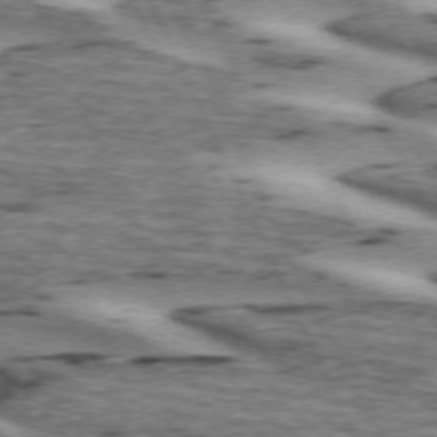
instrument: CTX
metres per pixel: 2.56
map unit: lApd
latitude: 72.6302
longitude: -54.7246
